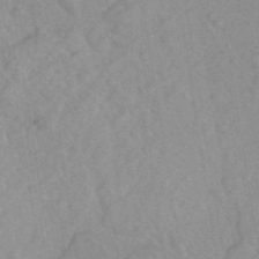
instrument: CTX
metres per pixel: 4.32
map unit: Nhu
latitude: 26.1956
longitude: -56.2522
